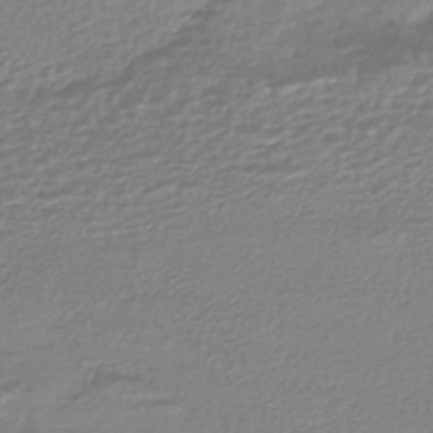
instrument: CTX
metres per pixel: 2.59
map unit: HNhu
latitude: -44.9353
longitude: 96.1795
